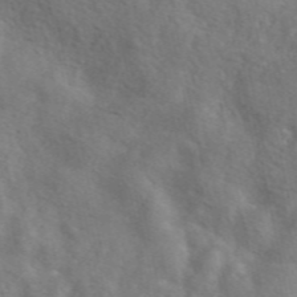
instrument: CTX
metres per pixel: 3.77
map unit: eAb
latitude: 49.3482
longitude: 119.5210
